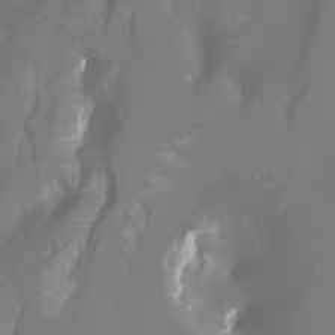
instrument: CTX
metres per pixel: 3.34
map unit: Hto
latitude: -6.8408
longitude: -48.6868
